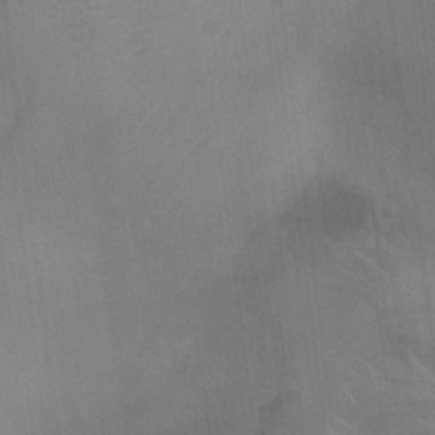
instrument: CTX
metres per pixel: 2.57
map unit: Ht
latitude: -4.7652
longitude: -17.1592
